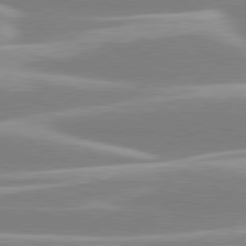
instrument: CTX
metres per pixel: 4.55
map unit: lApd
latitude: 80.3656
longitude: -128.0633
